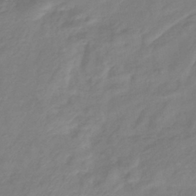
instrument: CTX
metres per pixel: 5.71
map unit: eHb
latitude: -41.3132
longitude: 80.9542
